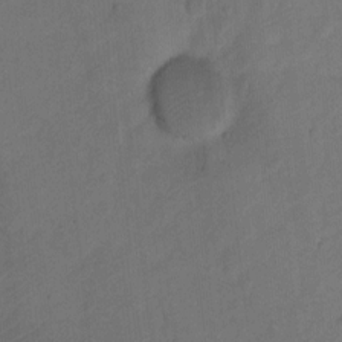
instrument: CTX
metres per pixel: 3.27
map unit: Ht
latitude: 0.8947
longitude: -34.4790
